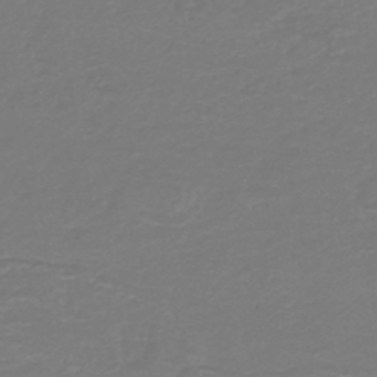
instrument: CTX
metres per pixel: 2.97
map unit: HNb
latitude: -46.9164
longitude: 52.6707
